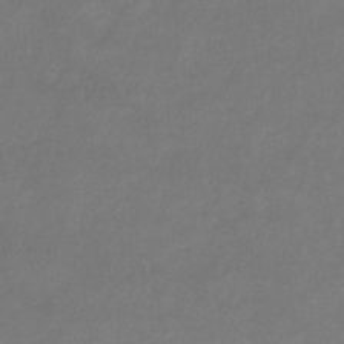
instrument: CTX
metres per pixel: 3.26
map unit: eHb
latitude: -33.0865
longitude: 71.9556
